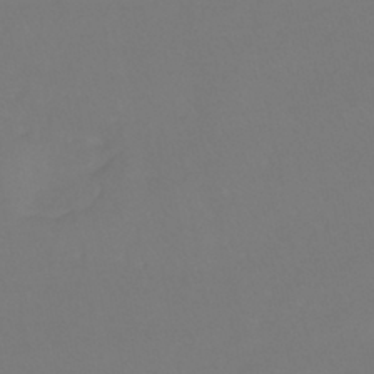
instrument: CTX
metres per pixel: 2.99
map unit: lHb
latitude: -41.8233
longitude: 65.3321
